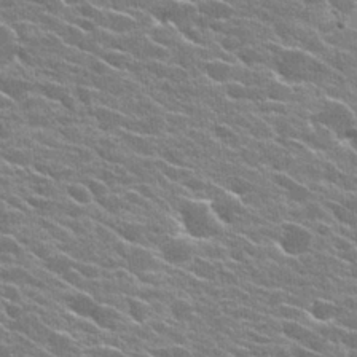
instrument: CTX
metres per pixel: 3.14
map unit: Hto
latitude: 25.2159
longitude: -42.4034
